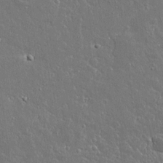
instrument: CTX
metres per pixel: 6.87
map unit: lAvf
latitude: 14.6869
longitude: -127.9339
